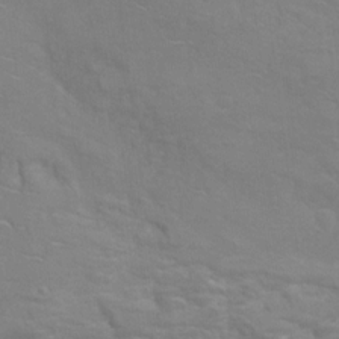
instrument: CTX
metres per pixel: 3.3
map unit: Hto
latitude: 6.6868
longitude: -35.7638
